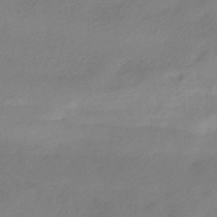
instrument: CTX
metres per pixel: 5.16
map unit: HNhu
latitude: -42.5384
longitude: 90.9731
